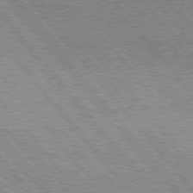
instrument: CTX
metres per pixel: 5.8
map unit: Hpe
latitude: 75.9906
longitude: -149.9150
